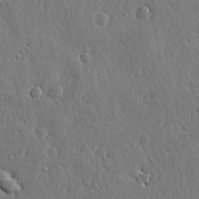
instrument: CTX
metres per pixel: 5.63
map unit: lHvf
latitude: 19.5749
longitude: -115.8772
